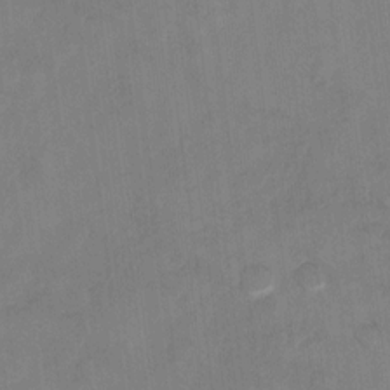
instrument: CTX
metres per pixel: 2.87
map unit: Hto
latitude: 9.2348
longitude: -35.9906
